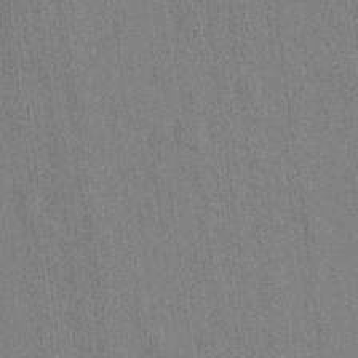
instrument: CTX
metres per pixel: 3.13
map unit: Ht
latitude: -10.2362
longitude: -36.0633
